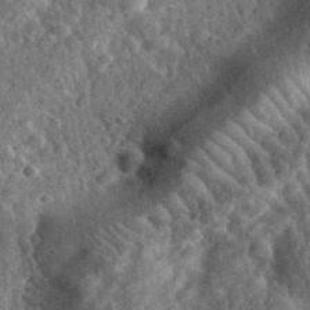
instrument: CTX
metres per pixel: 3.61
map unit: eHh
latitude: 34.5356
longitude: -79.0081
